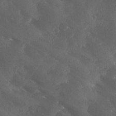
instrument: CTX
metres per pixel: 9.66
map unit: Ave
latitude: 0.7624
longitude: -111.5749
